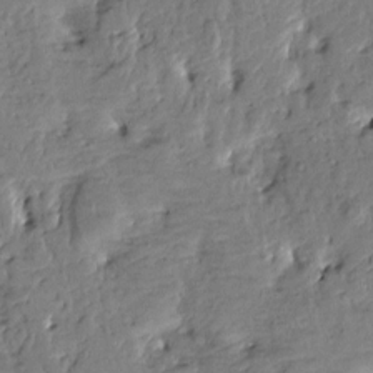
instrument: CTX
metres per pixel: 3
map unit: Htu
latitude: -1.8990
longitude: -179.7072
